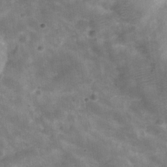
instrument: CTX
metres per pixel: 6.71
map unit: Hve
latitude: -30.9919
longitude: 93.6533
